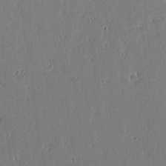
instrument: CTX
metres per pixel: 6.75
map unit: lAvf
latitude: 15.6505
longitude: -127.3482
